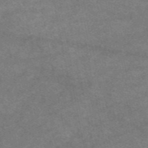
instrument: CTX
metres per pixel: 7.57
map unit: eAb
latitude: 47.7450
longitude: 125.0108
